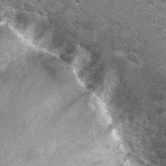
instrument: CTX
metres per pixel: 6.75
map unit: Hto
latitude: 24.6301
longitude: -47.0837
